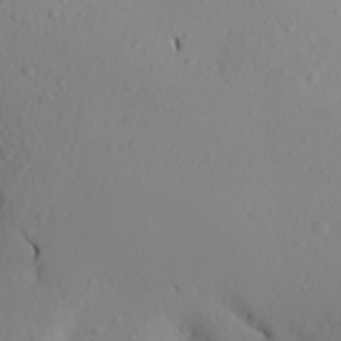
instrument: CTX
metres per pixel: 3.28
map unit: Aa
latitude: 22.7624
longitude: -146.1578
